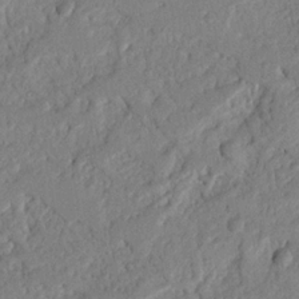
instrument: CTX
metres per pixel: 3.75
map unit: Nhu
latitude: 20.9514
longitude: -77.8394
